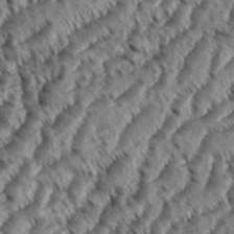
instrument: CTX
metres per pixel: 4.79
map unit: eHh
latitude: 36.1389
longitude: -138.3845
